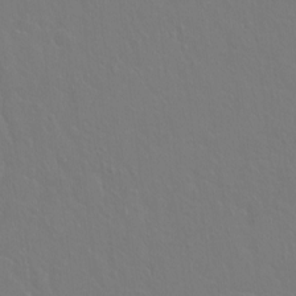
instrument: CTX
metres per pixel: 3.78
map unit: Hto
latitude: -3.4076
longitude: -35.2914
